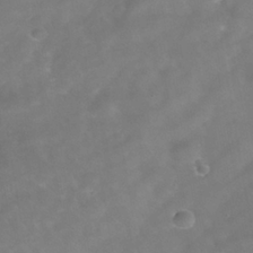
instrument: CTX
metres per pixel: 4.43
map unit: Nhe
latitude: -38.8597
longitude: -118.3656
